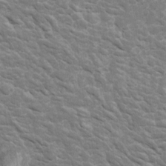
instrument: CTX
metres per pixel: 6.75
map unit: Htu
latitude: 2.5168
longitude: 142.2928
